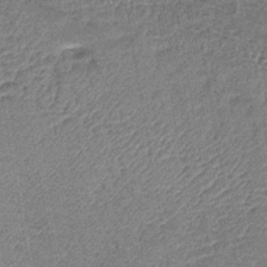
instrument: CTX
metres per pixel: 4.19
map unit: lHb
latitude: -42.7841
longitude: 79.1242
